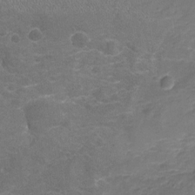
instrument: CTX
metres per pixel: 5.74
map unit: Nhu
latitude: -18.5385
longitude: -56.7624
